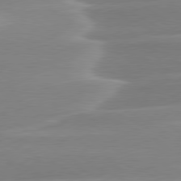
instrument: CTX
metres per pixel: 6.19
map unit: lApd
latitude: 79.7639
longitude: -114.8757
